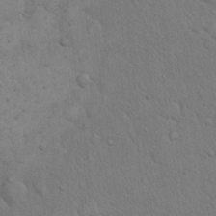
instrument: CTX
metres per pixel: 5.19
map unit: eHh
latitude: 19.1781
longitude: -61.2537
